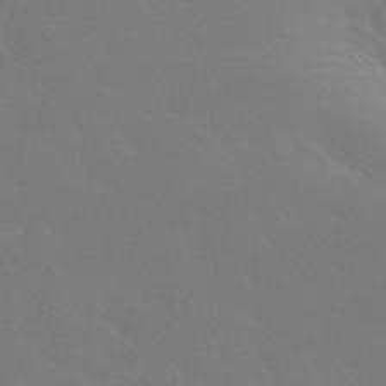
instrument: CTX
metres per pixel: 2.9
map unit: HNhu
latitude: -42.1605
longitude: 93.7855
